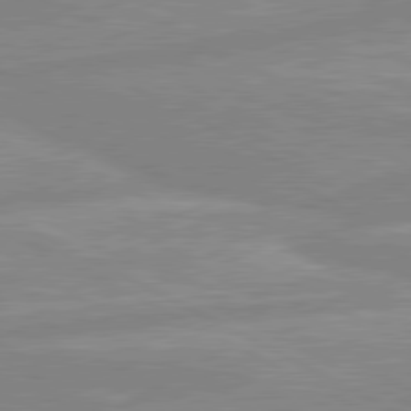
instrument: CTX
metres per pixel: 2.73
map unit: lApd
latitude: 80.5168
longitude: -169.3860
